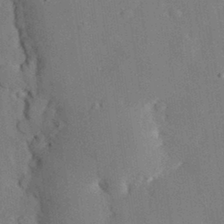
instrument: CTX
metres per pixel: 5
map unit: eHh
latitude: 29.8961
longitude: -80.8380
